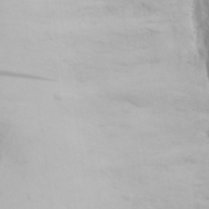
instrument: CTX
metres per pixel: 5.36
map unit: Aa
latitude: 29.1781
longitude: -146.2523
